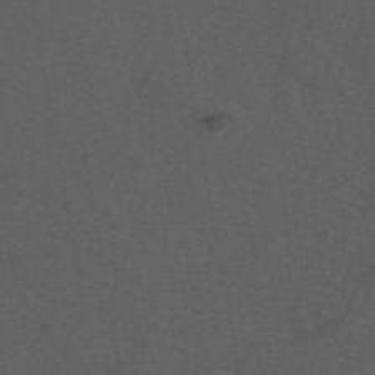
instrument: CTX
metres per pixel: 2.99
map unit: eAb
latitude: 43.8017
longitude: 105.9556
